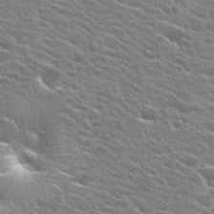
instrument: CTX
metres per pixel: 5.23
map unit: Hto
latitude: 24.9702
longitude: -42.3467
